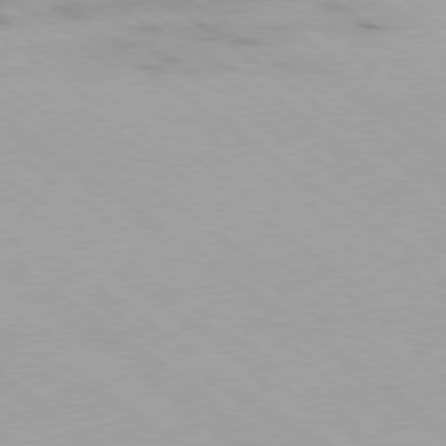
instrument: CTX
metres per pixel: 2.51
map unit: Ap
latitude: -79.1431
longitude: -99.9528
